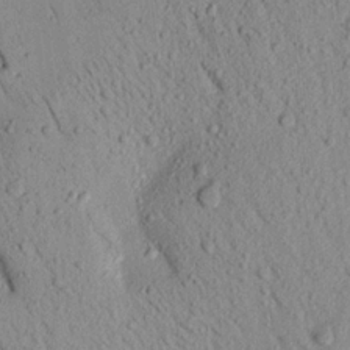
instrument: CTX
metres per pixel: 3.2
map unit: Aa
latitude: 17.5371
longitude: -147.3104
